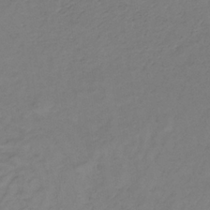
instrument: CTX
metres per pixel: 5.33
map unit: lHb
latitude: -33.8045
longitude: 66.4251
